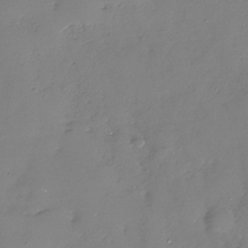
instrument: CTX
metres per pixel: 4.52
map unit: Nhe
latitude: -33.2565
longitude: -88.6113
